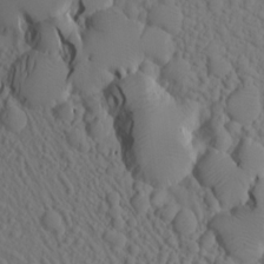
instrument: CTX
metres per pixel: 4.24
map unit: Aa
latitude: 15.9151
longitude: -143.7828
